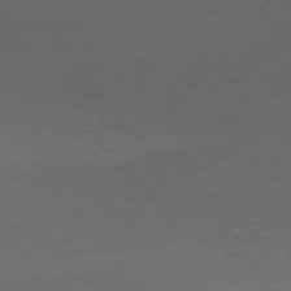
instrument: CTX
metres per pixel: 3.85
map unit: Ap
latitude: -76.1228
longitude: -77.1403
